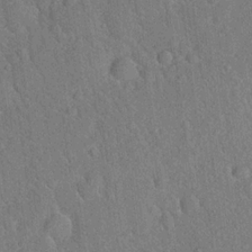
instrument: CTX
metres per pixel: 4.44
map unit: Hto
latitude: 18.6490
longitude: -52.8191
